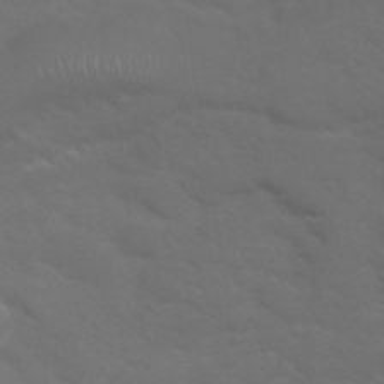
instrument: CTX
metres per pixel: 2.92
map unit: Nhu
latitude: 29.4048
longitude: -50.7057
